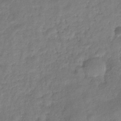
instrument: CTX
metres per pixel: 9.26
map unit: eHb
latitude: -29.5588
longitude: 69.2564
